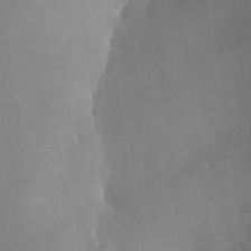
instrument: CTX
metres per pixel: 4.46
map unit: HNhu
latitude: 6.2522
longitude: 10.6708
